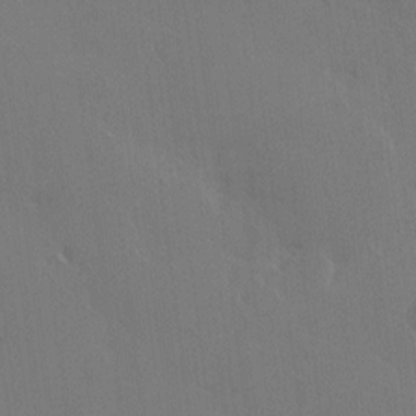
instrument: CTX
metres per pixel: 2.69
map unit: eHh
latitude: 6.1011
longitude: -65.8583
